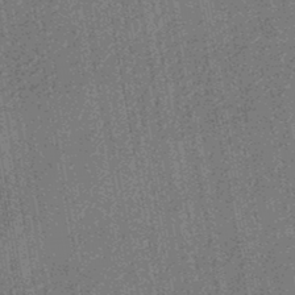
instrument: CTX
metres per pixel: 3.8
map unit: lHb
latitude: -44.6707
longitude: 65.4077
